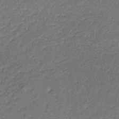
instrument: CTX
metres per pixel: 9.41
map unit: lHb
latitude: -37.3131
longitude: 59.5588
